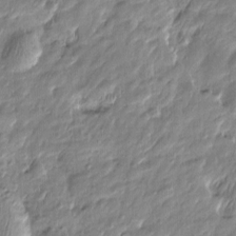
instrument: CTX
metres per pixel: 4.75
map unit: Htu
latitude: -6.5384
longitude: 175.0486
